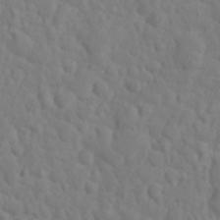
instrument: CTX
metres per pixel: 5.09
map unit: eHh
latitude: 1.0080
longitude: -56.3845
